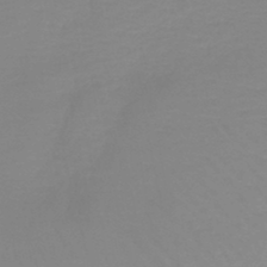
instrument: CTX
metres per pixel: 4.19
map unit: lHb
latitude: -44.9920
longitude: 78.8786
